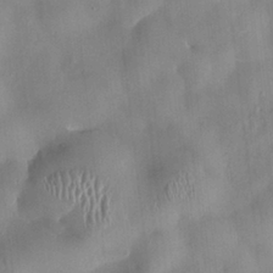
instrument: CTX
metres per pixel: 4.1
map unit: HNhu
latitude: 0.6301
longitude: -4.5357
